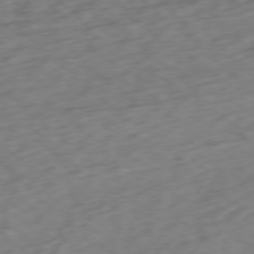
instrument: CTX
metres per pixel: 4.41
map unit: Ap
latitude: -77.3888
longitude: -79.8773
